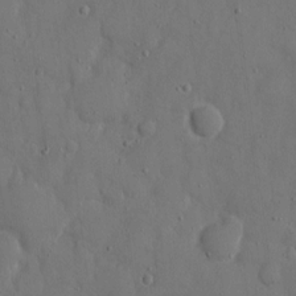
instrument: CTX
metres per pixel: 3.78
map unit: eHh
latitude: 7.9339
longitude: -68.5168
